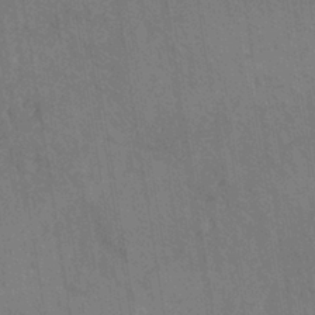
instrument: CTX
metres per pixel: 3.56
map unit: eHh
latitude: -39.5399
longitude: -26.7624
